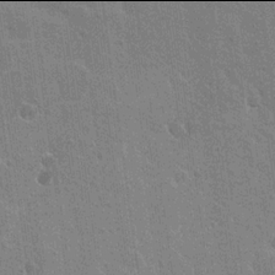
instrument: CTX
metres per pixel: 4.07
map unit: Nhu
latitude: 17.9906
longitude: -30.6113
